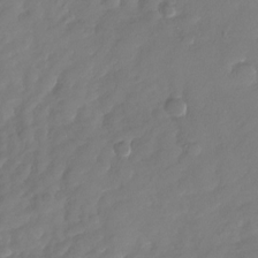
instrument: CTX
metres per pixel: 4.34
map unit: Nhu
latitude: -28.5385
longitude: -61.1403
